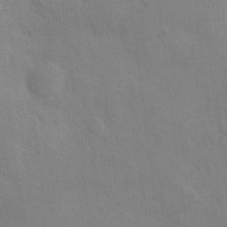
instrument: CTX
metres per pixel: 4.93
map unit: eHh
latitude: 0.0444
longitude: 14.9164
